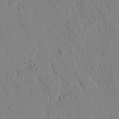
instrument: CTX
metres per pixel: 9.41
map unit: eHh
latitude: 25.3859
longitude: -80.0444
